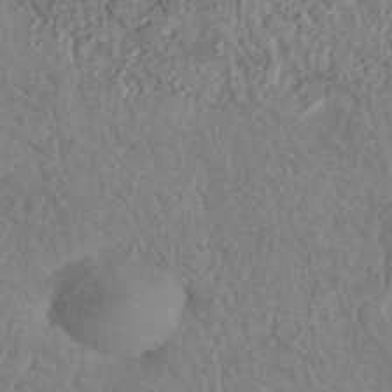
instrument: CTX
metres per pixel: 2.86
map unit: Nhe
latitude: -36.8786
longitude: -177.1592
